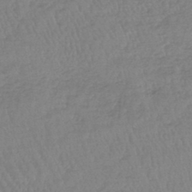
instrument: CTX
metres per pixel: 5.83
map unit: lHb
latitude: -44.5763
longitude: 71.8422
